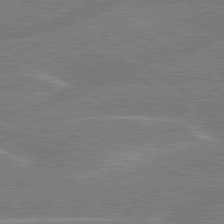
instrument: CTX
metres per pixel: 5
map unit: lApd
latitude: 79.6505
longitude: -144.9325
